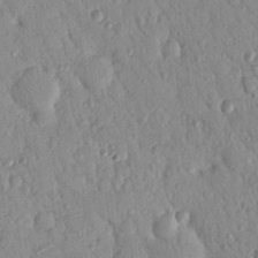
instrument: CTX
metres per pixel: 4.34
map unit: Nhu
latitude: 18.5168
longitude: -78.1767
